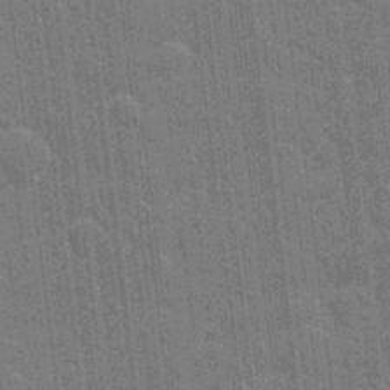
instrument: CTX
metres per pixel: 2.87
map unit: eHh
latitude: 6.9514
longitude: -74.3467
